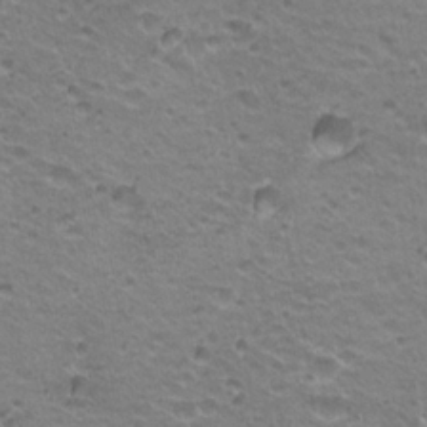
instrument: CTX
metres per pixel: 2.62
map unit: Hto
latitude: 21.6505
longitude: -32.4601
